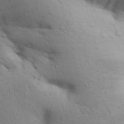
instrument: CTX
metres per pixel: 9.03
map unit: Aa
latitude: 31.4805
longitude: -146.5168
